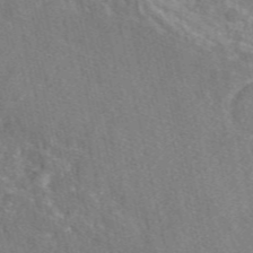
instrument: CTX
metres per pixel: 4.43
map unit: eAb
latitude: 48.6868
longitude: 112.4818
